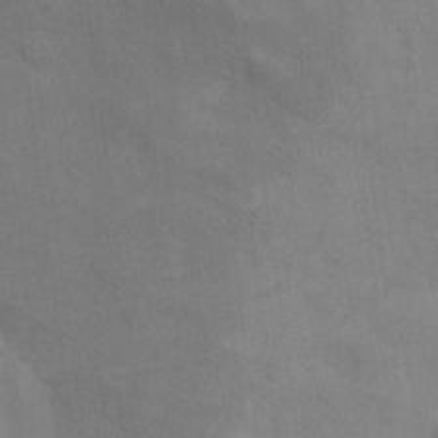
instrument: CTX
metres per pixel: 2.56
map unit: Nhu
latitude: 9.9528
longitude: -25.4615
